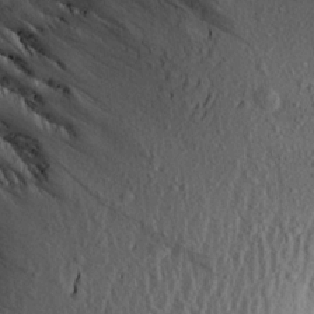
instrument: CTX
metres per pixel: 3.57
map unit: Aa
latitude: 16.7435
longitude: -145.7827
